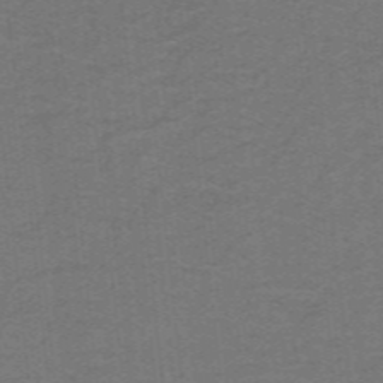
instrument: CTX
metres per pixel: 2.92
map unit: lHb
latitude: -42.1605
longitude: 54.3684
